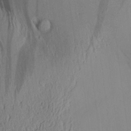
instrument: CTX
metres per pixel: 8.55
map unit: Aa
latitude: 29.2915
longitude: -135.2537
